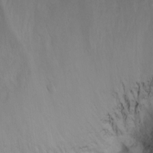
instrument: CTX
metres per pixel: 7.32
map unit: Aa
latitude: -3.2186
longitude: -74.0255
